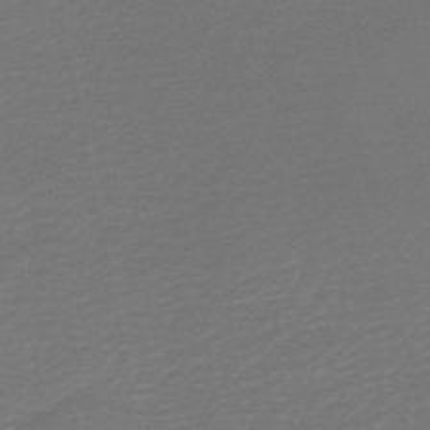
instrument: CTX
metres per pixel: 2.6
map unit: HNb
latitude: -48.4818
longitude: 60.4629
